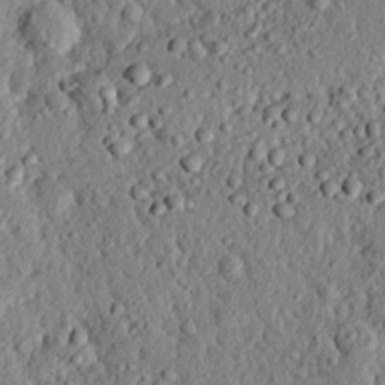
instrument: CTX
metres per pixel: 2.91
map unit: eHh
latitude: 25.1214
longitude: -78.5546
